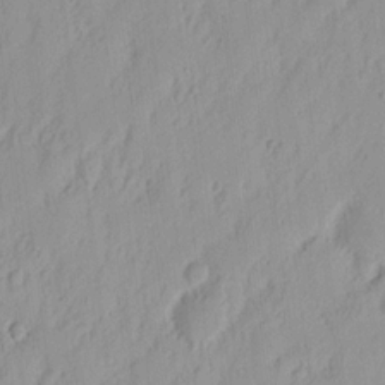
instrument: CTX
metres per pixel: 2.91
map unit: eHh
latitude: 14.3657
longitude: -72.7436
